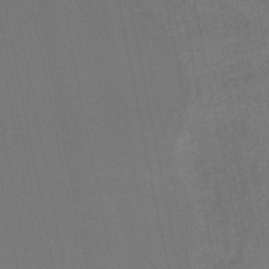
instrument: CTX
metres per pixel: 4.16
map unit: HNhu
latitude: -48.1039
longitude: 96.3873
